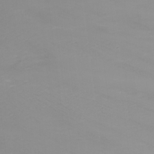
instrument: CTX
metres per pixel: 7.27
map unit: Nhu
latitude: -8.5763
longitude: -82.3656
